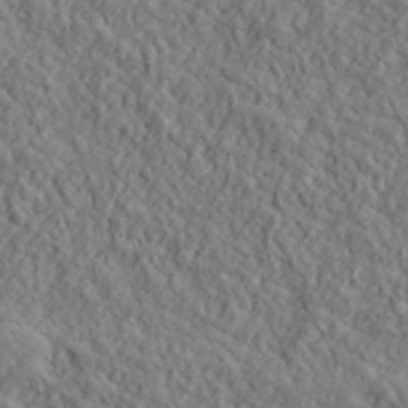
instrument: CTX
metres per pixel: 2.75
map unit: lHvf
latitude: 39.8016
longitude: -89.1970
